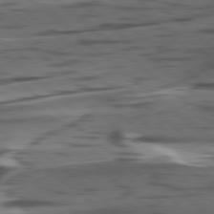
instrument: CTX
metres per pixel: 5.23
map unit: lApd
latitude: 78.6491
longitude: -49.8961
